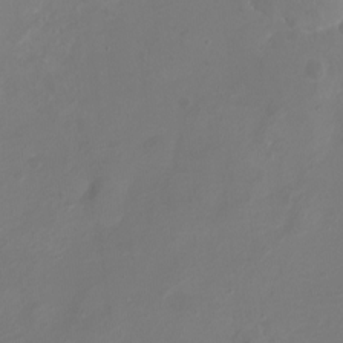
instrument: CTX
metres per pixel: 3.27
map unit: Nhu
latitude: -16.5385
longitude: -57.3481
